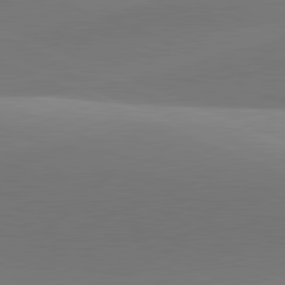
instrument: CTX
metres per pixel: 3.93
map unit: lApd
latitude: 81.7639
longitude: 142.6896
